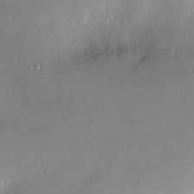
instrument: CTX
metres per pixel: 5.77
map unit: Nve
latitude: -9.3132
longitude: 173.3321
